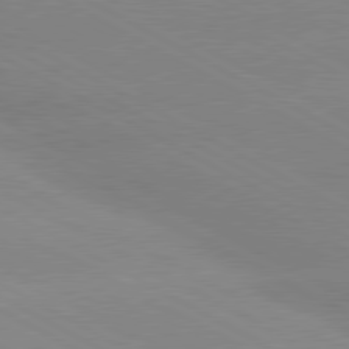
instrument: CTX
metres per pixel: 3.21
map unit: lApd
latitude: 80.2900
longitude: -147.8773
